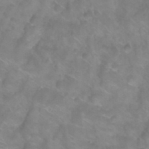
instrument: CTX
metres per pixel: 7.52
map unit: Nhu
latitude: 26.0633
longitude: -54.7435
